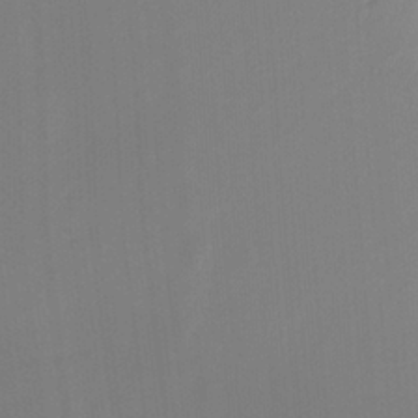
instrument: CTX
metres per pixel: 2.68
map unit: Ht
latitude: -13.5966
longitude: -51.5182
